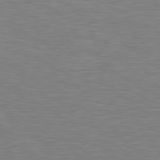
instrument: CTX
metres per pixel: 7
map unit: Hpe
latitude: 79.3293
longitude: -127.2915
